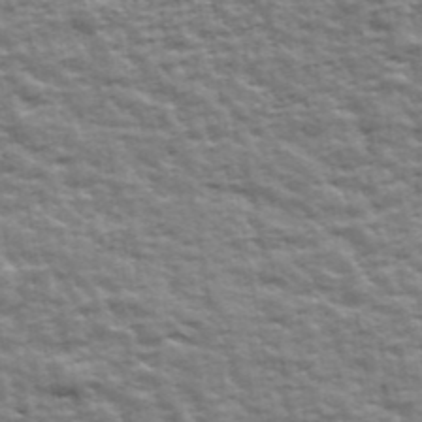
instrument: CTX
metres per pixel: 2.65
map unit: Ave
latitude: 43.0081
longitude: -112.4223
